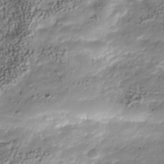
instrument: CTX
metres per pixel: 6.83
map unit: Nhu
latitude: -41.2376
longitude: -86.1389
